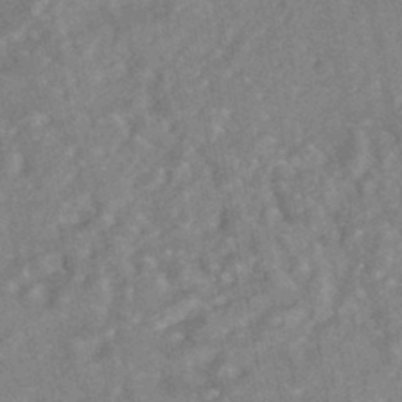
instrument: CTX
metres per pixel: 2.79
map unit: HNhu
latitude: -42.3495
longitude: 91.9556
